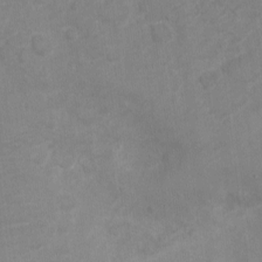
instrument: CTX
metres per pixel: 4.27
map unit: Nve
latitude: -19.1242
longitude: 106.3496
